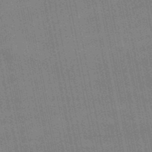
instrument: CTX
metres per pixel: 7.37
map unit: lHb
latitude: -48.9731
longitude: 73.8800
